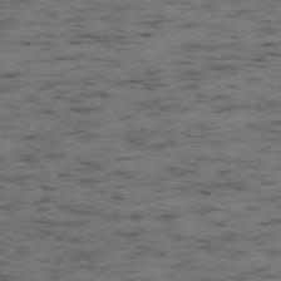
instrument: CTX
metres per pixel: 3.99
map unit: Ap
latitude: -76.1417
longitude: -61.3292
